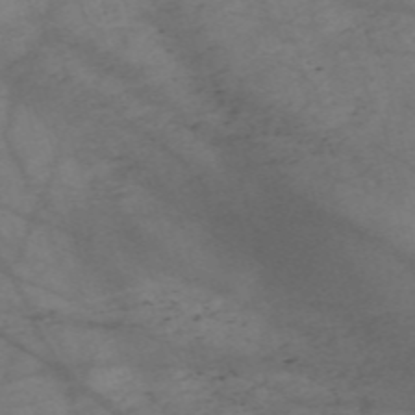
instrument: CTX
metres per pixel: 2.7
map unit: Nve
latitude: -59.3131
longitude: 64.4440
